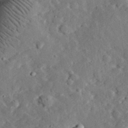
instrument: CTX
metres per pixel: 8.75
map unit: lHvf
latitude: 33.0081
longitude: -83.4993
